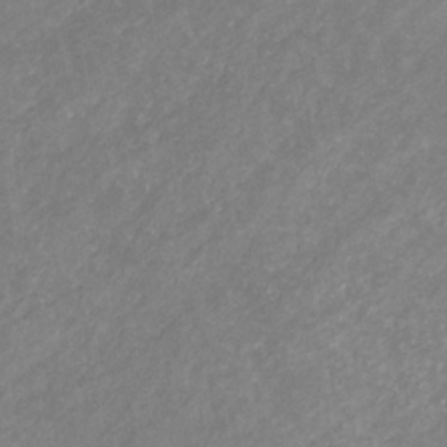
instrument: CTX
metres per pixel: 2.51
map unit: eHb
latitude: -31.7855
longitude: 70.7652
